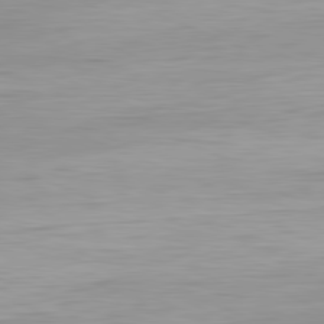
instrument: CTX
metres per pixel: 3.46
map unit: Ap
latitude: -81.9367
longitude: -75.7639
